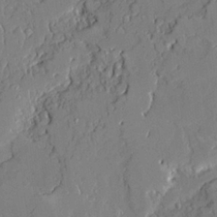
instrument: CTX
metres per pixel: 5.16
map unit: Ave
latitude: 21.3860
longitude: -128.4979
